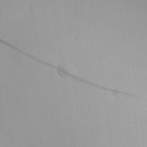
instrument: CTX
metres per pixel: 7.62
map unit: Aa
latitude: 24.7813
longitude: -136.6680
